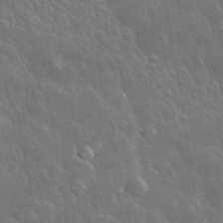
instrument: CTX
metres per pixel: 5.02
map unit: lHvf
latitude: 33.5938
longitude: -86.9136
